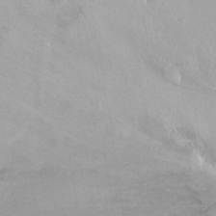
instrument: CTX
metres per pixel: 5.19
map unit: Nhu
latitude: -10.5952
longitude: -36.9514
